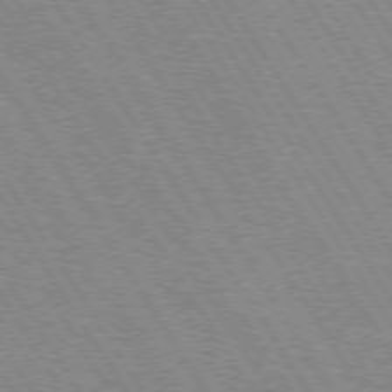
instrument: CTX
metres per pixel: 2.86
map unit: Hpe
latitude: 73.9528
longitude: -129.2726
